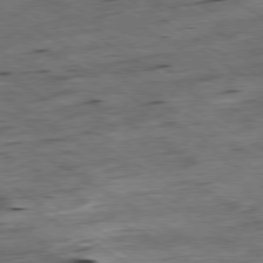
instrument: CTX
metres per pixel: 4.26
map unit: Hpe
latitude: -79.2376
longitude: -20.7247
